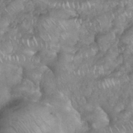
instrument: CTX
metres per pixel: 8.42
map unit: eHh
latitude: 38.5546
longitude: -58.3278
